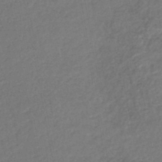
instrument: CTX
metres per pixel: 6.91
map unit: HNhu
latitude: -45.8611
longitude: 102.1795
